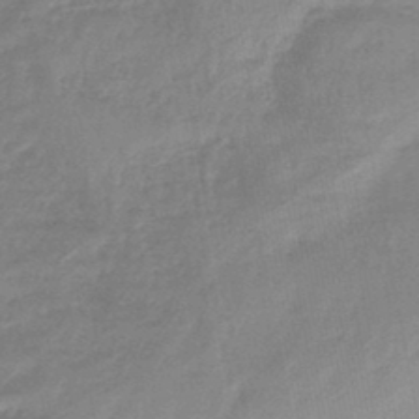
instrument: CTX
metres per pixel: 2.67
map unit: eHb
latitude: -45.6722
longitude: 83.4265
